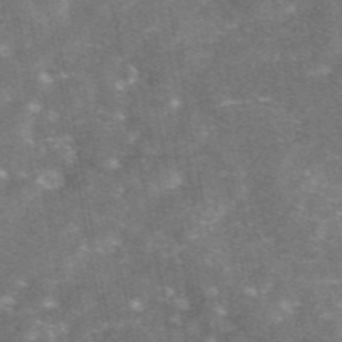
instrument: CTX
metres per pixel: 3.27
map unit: eAb
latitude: 47.2348
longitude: 120.6329
